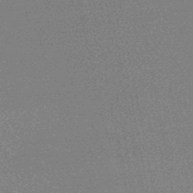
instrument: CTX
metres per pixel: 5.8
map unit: HNhu
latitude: -47.2376
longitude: 99.9556
